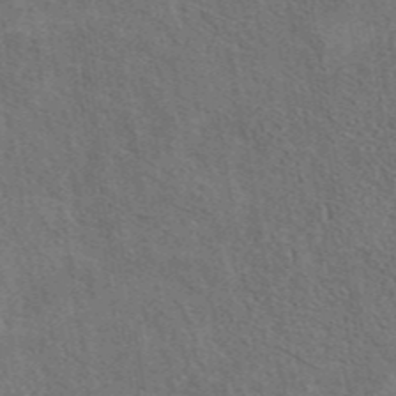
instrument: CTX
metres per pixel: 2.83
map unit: eAb
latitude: 43.5749
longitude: 110.2550
